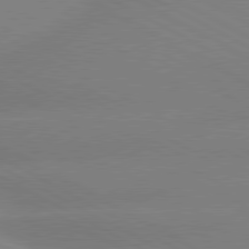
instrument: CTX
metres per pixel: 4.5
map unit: lApd
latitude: 80.4601
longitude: -147.8017
